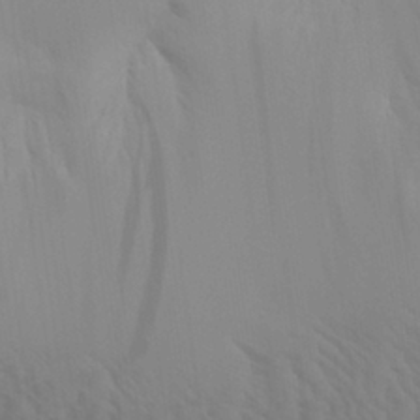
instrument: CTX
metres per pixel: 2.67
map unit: Aa
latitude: 29.3293
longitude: -135.0458
